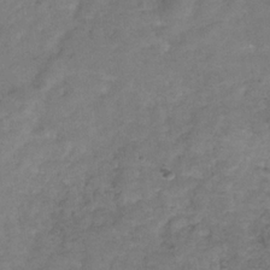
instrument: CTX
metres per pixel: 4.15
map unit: Hve
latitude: -32.3873
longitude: 89.5021
